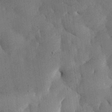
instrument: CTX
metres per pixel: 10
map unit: eHh
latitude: 30.5357
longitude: -79.8395
